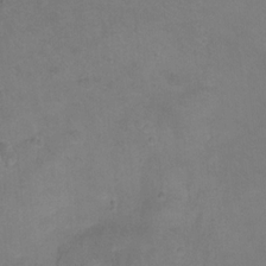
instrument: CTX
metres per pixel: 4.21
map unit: Ht
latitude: -10.2362
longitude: -38.9325
